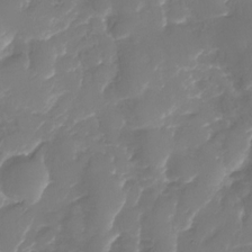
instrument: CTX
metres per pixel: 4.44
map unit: Nhu
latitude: -30.0283
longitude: -71.5749
